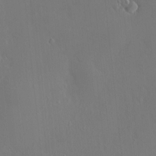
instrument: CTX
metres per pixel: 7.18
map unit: HNhu
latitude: 7.8961
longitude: 11.4643
